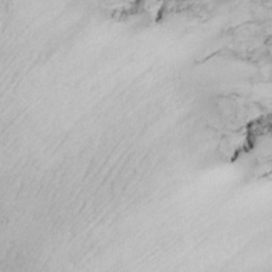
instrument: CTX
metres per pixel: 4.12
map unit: lHvf
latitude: 27.1970
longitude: 142.6896
